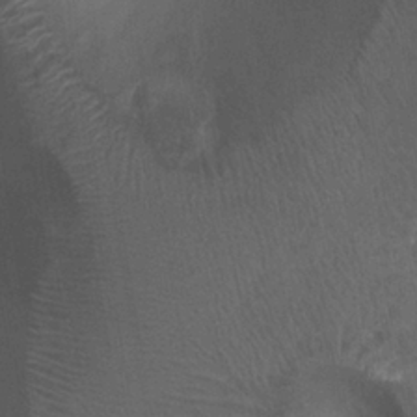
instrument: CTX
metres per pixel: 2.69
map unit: Ht
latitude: 2.4034
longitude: -19.5938
